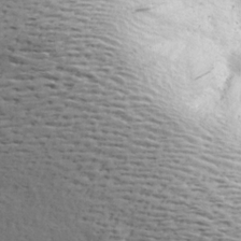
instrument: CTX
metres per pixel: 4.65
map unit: Ave
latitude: 16.9703
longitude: -138.1011
